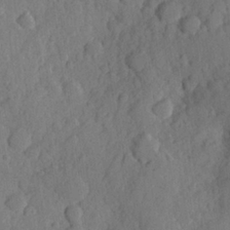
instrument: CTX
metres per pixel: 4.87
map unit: Hve
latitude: 24.7624
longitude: 149.8612
